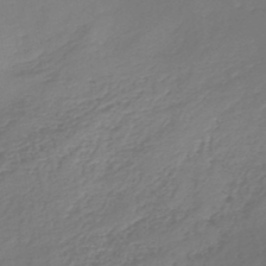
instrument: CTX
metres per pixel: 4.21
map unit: lHb
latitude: -45.8045
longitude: 61.6155
